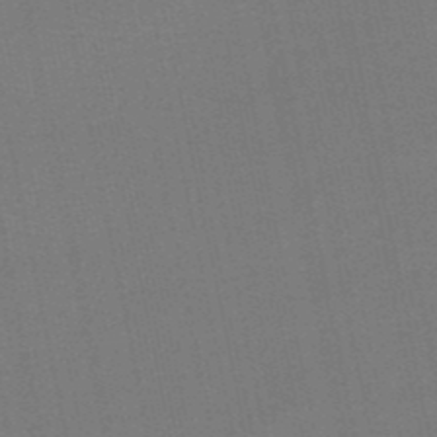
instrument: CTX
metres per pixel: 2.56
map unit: HNb
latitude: -50.4251
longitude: -42.8758
